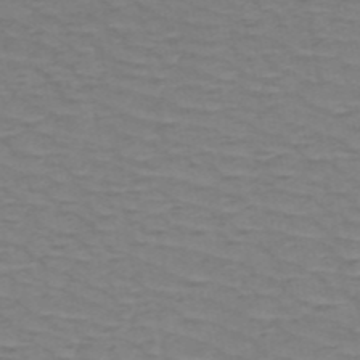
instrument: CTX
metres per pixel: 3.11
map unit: HNb
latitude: -53.6344
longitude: -44.3089
